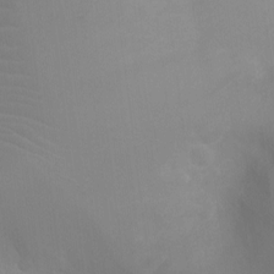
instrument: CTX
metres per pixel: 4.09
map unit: Ht
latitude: -8.5952
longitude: -24.2144
